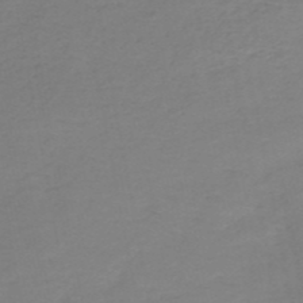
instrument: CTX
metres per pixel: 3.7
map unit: HNb
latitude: -52.4440
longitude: -52.4412
